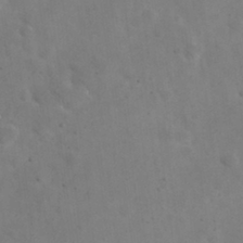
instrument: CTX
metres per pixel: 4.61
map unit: eHh
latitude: 24.8002
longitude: -67.2159
